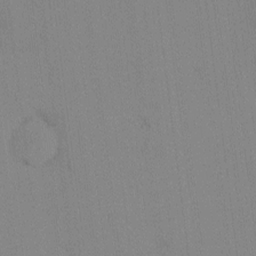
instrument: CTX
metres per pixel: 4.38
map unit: eHh
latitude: -3.8422
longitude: 16.7652
